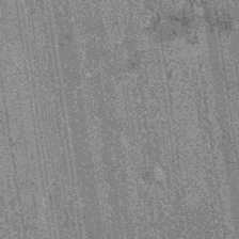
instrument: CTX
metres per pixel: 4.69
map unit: eAb
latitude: 38.7435
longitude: 107.3509
